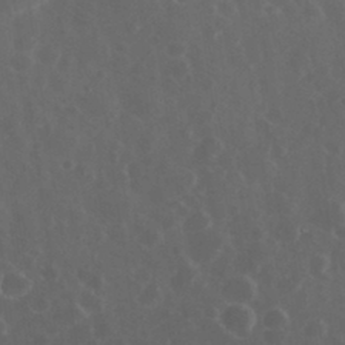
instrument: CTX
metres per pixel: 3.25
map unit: eHh
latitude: 33.3293
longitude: -61.0458
